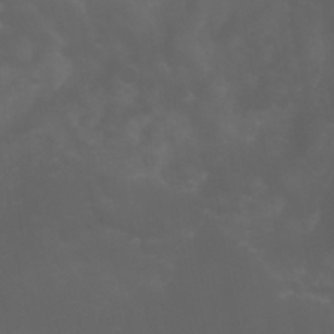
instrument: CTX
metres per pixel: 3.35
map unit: Aa
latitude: -7.7099
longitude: -77.6882
